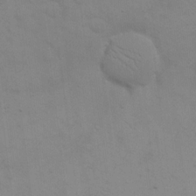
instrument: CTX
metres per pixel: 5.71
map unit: eHh
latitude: 17.8583
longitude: -66.5734
